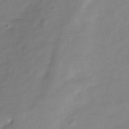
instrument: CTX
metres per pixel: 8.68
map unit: Hve
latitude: -32.2551
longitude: 93.4076
